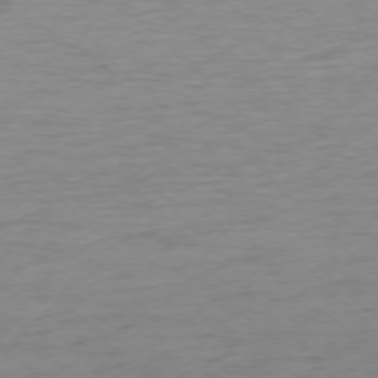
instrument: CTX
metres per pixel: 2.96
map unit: Ap
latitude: -75.7856
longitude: -77.7638
